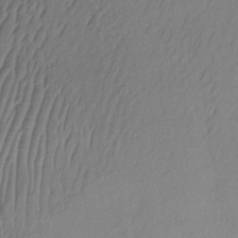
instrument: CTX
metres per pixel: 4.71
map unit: lHb
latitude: -34.8219
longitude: 69.5210
